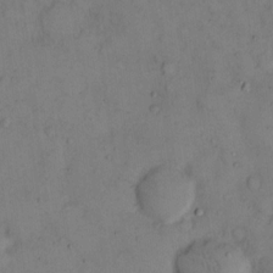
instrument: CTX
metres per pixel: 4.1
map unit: eHh
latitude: 13.7450
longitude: -62.1767
